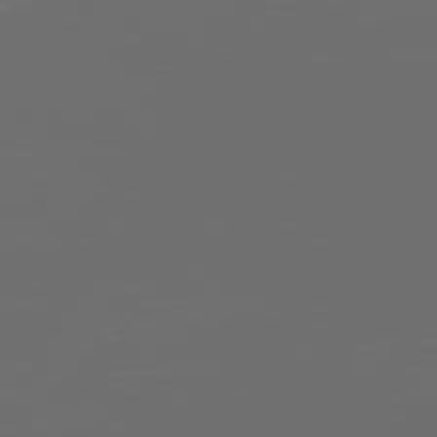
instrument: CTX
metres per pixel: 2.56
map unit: Hpe
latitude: 73.8962
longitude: -128.1767
